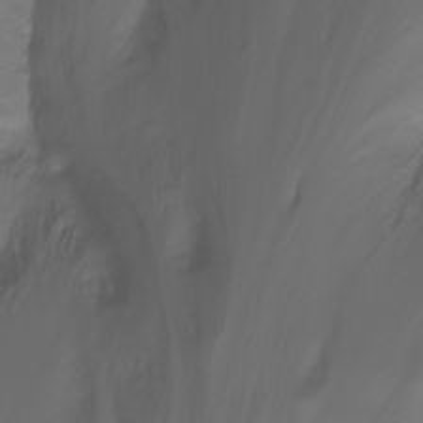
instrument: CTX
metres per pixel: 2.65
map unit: Htu
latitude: -7.1809
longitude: -71.9339
